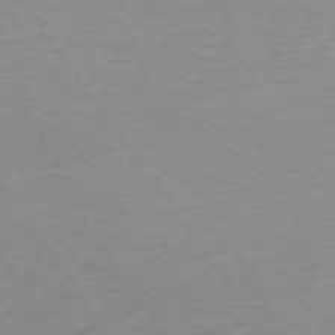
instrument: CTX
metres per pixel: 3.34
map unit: Ap
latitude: -74.4818
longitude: -79.7261
